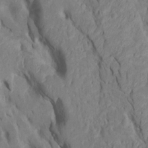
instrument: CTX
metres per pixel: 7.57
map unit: Htu
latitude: -7.8800
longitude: 145.3699
